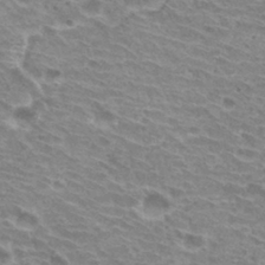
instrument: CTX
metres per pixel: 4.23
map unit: Hto
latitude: 30.8569
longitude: -42.3278
